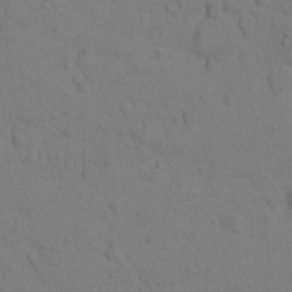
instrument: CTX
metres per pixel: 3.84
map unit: Ht
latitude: 10.7435
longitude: -33.2726
